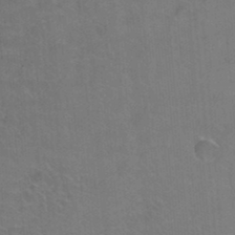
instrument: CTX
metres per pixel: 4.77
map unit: Hto
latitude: 36.4412
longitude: -46.6113
